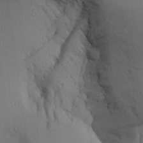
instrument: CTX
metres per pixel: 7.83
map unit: Aa
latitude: 26.6491
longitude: -132.1389
